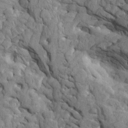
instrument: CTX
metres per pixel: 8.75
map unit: Htu
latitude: -3.4832
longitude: 149.7289
